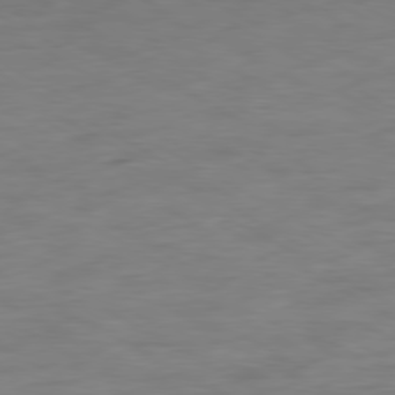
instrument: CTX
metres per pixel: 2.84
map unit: Ap
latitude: -80.3684
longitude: -102.3278
